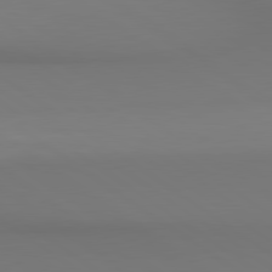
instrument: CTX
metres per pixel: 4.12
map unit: lApd
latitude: 80.5924
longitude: 152.6707
